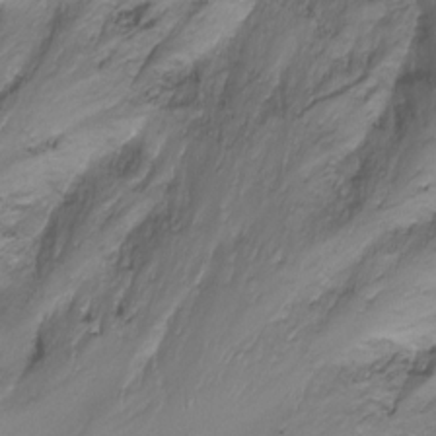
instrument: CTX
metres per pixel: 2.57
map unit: Ht
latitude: -17.5588
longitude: -46.1011
